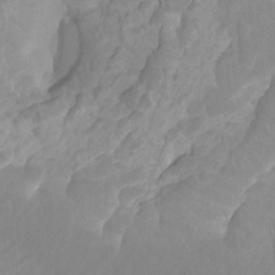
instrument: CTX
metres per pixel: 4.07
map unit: Ht
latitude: -2.5006
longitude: -17.6505
